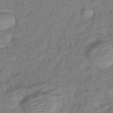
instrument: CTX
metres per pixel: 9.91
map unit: lHb
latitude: -40.8786
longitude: 75.1243
